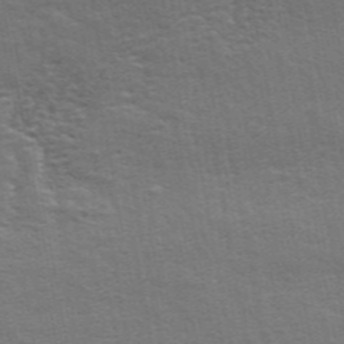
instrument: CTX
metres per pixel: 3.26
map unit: ANa
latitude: 48.5735
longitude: -76.4223
